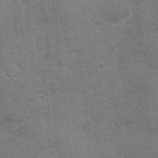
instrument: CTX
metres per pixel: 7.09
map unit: Ave
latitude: -7.4076
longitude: -120.5735
